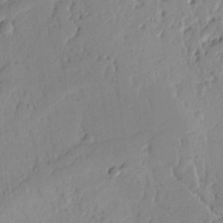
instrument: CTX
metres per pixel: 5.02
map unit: Ht
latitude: 10.3090
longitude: -78.3468
